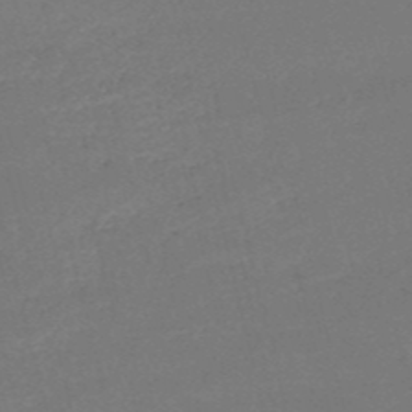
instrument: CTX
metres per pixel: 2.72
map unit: HNb
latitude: -51.0864
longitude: -41.6882
